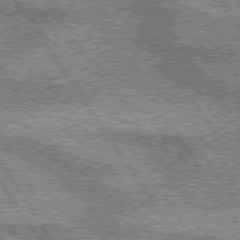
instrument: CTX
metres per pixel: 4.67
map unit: lApd
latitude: 75.4049
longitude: -59.2159
